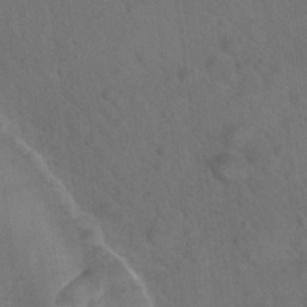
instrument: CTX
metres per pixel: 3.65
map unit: Hto
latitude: 23.8016
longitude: -51.0836
